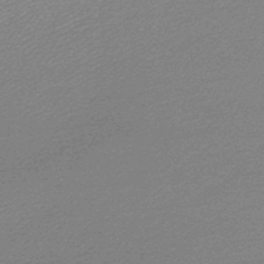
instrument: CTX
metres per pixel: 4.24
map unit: lHb
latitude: -46.8408
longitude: 57.8800
